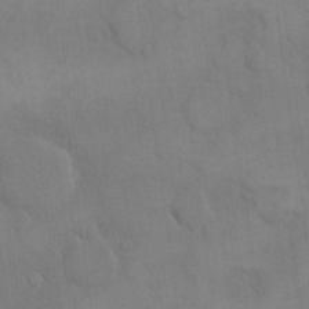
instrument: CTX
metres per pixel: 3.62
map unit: eHh
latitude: 17.1025
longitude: -66.2522
